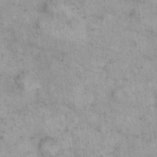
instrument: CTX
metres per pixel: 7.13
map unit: eHh
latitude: 15.1970
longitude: -66.4412
